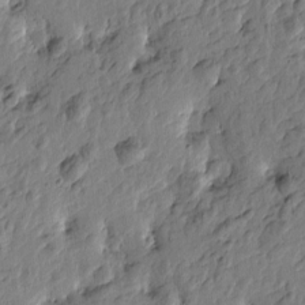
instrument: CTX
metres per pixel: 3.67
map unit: Htu
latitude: -3.2564
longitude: 179.4454
